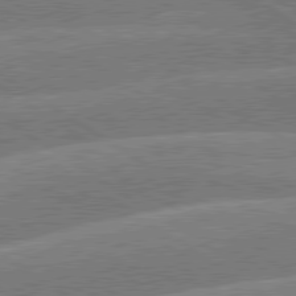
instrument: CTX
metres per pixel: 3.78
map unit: lApd
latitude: 79.9528
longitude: -132.3278
